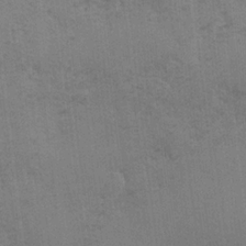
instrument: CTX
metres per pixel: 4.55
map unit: Ave
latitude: -7.1242
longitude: -120.3279
